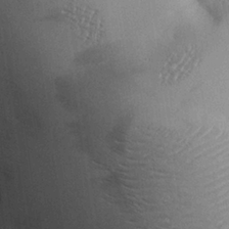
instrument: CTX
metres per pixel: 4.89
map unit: eHh
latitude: 26.2334
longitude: -68.6113
